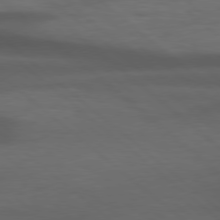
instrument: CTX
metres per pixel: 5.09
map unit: Hpe
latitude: 77.8205
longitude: -126.8380
